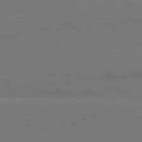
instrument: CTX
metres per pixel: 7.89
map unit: lApd
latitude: 81.8583
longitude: 151.2943
